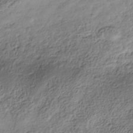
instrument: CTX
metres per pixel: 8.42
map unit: Nhe
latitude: -36.5384
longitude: -178.7247
